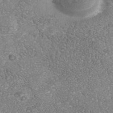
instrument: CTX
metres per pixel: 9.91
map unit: Nhe
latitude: -41.7666
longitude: -109.9528
